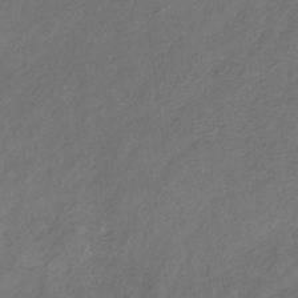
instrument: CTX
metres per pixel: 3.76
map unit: eHb
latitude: -30.5196
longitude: 68.4629
